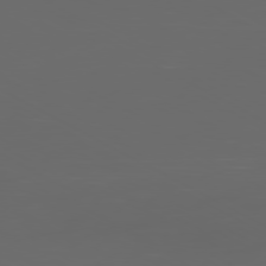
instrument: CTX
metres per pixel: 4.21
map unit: Ap
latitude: -79.9367
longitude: -73.3860
